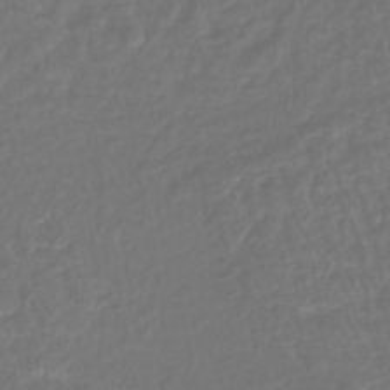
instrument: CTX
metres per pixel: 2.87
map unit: lHb
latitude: -42.9541
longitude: 64.7652
